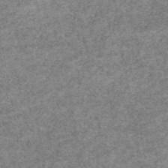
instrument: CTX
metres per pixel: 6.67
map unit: eAb
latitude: 49.2537
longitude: 105.7477
